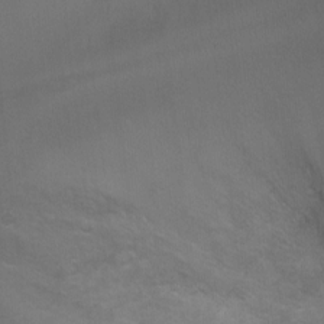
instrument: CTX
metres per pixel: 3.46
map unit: Ht
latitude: 2.2522
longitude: -28.8569
